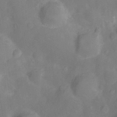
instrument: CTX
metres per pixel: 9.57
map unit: Nhu
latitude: -13.9178
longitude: -24.4412
